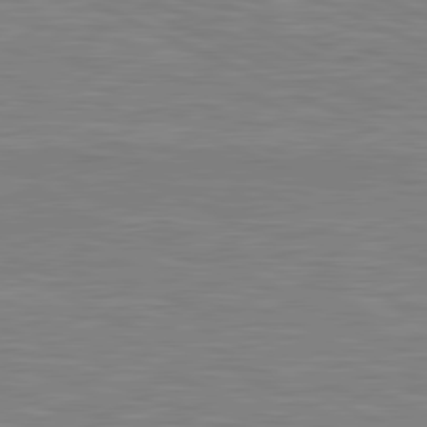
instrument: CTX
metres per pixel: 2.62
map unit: lApd
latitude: 81.2348
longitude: -170.3089
